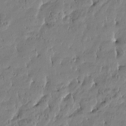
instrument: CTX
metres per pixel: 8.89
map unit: Htu
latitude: -4.5762
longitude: 176.6519
